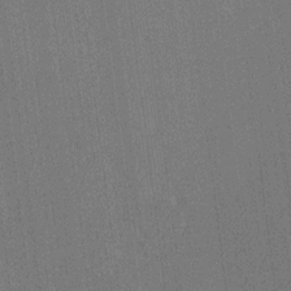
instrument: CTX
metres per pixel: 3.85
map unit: Ave
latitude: 12.5168
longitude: -107.4237
